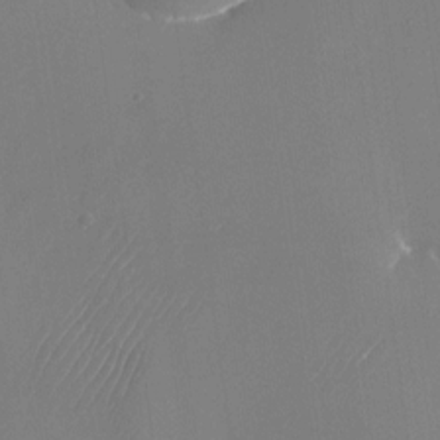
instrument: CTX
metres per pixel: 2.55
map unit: Nhu
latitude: -23.7478
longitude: -70.9325
